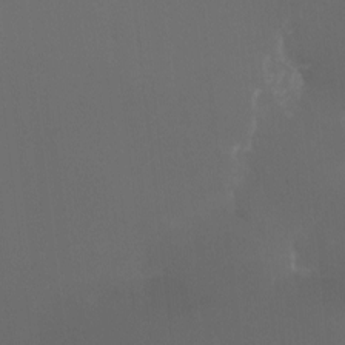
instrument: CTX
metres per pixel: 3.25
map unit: Nhu
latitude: -5.3509
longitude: -90.2711
